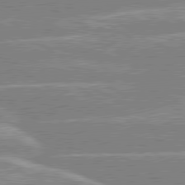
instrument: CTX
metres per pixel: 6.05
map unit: lApd
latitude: 80.0444
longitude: -130.2712
